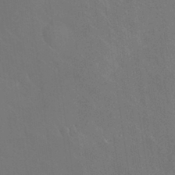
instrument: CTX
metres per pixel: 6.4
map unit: Nhu
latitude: 30.8947
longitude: -57.1592
